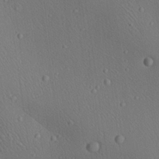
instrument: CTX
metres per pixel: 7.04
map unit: Aa
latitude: 23.4615
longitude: -137.8773
